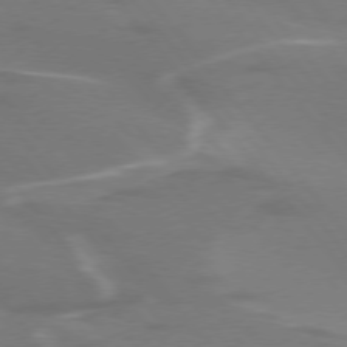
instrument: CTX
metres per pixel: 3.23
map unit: lApd
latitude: 75.1403
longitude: -63.1781
